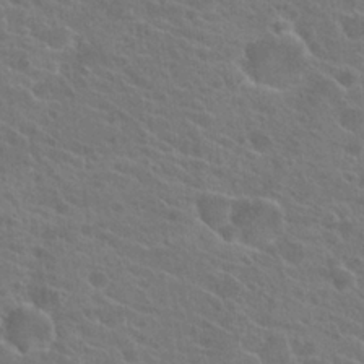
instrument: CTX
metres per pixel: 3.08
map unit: Hto
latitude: 23.2159
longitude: -39.5749
